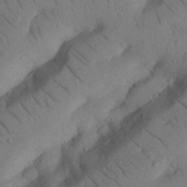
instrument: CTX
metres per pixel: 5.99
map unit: Nhu
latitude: 22.2522
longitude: -74.5735
